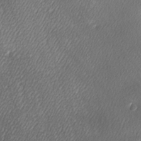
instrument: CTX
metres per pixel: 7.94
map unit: Ave
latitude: -6.4440
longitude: -122.4979
